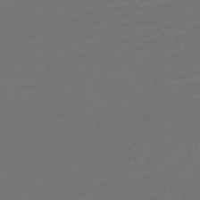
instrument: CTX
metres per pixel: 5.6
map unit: HNb
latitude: -47.7477
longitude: 54.6519
